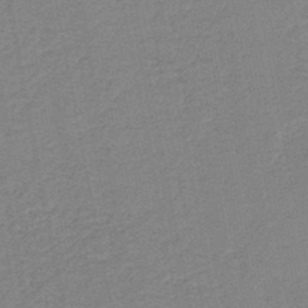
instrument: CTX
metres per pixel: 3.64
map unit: HNb
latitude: -38.5196
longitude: 54.6708
